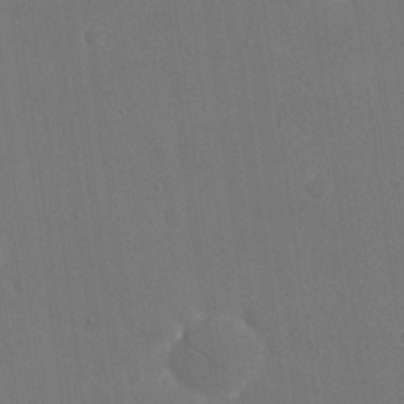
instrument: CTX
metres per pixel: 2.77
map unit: eHh
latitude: 19.0836
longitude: -67.6505
